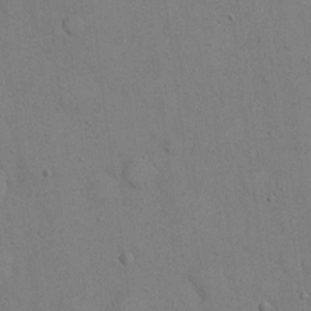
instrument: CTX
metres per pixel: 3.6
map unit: eHh
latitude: 20.9514
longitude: -59.2915
